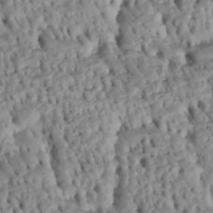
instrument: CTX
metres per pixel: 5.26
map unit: Htu
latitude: -4.9919
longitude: 152.8408
